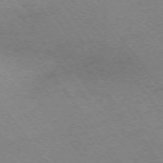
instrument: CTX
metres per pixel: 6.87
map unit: Ap
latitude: -75.3888
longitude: -71.9906
